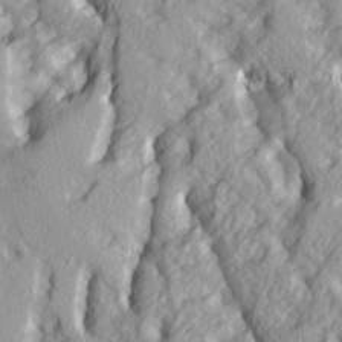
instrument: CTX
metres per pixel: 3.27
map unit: Ave
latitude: 14.5546
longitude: -131.1781
